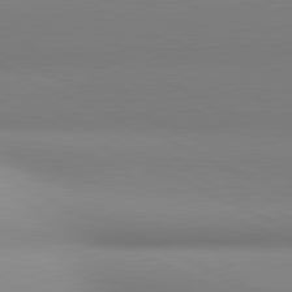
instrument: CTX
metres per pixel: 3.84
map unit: lApd
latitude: 81.0269
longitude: 143.2187
